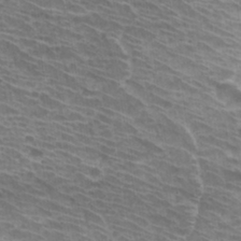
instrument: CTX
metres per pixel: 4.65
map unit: Hto
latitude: 31.4049
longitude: -41.7638
